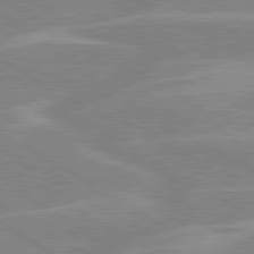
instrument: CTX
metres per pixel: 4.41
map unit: lApd
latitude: 80.1956
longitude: -122.7813
